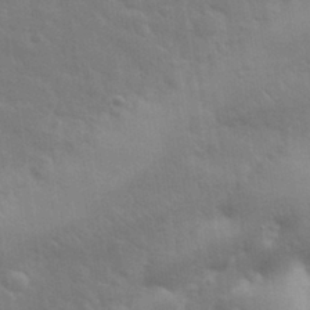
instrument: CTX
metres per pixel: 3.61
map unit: eHh
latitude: 32.6490
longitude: -70.4790
